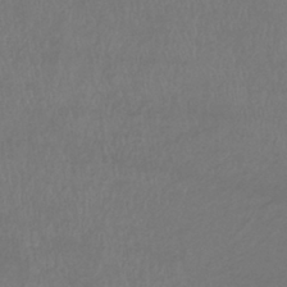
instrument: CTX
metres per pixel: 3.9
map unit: lHb
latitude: -38.5196
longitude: 73.7666
